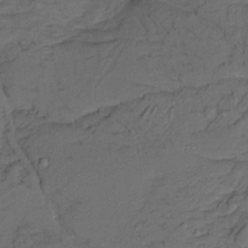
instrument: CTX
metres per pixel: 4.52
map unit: HNhu
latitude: 10.5546
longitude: 24.0283
